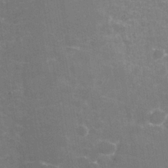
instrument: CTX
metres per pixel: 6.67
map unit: Nhe
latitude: -36.1794
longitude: -92.5356
